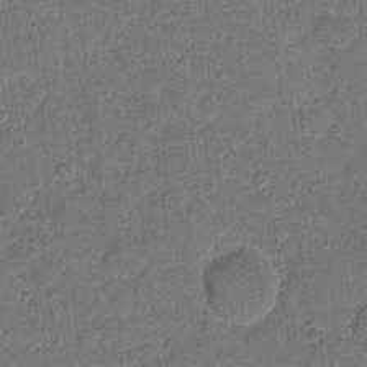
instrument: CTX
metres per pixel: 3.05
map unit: Hto
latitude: 5.3671
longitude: -61.3292
